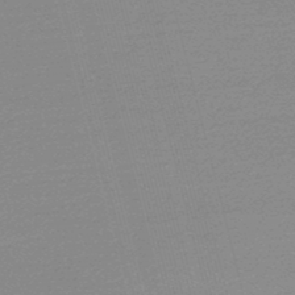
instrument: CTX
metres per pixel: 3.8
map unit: lHb
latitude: -47.5399
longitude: 68.1038
